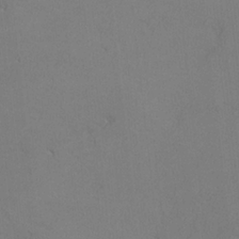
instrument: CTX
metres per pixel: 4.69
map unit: lHvf
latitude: -13.3699
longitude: -101.8017
